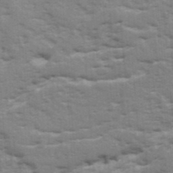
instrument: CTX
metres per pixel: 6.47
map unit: Ave
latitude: 17.8394
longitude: -129.5371
